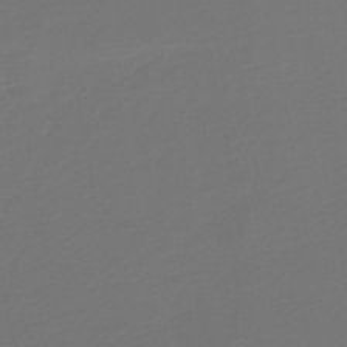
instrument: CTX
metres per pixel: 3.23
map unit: HNb
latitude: -47.5399
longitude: 57.2754
